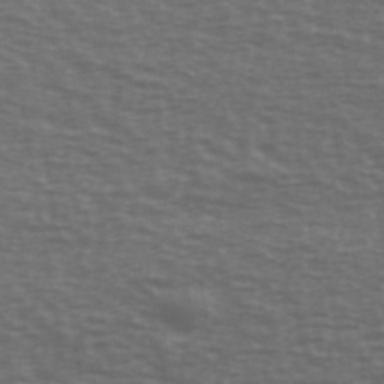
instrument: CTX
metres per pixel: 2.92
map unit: Ave
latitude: 39.6883
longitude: -113.6316
